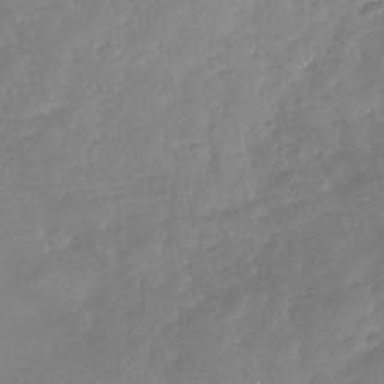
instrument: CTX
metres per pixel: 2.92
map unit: Nhu
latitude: -30.4062
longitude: -59.8583
